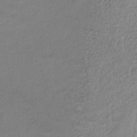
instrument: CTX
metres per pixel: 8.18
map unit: ANa
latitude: -38.9542
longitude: 95.3698
